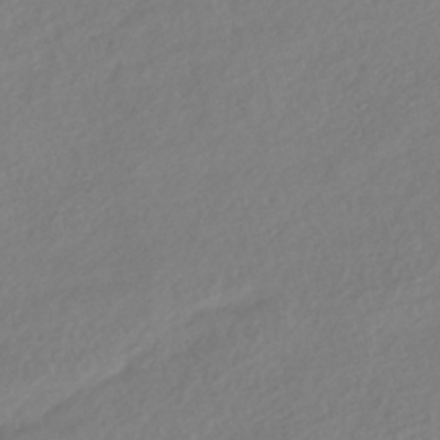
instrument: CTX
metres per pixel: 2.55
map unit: HNhu
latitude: -41.5210
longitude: 93.4454
